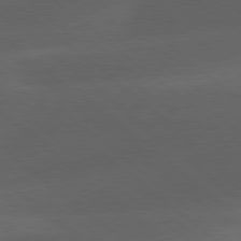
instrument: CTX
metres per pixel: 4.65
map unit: lApd
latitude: 78.4412
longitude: -52.6113
